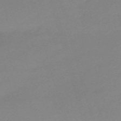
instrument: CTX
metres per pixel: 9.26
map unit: eHh
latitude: -61.4832
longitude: 50.6518
